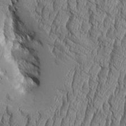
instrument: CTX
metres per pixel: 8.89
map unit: Aa
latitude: 8.6869
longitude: -129.2537
